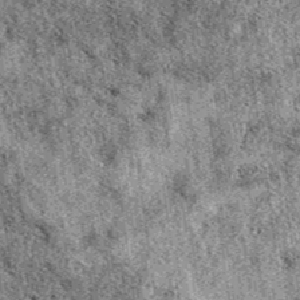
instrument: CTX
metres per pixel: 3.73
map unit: eAb
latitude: 39.8772
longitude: 111.0864
